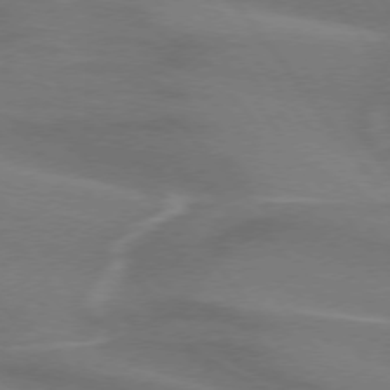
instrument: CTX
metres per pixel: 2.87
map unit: lApd
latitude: 74.3845
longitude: -62.8191
